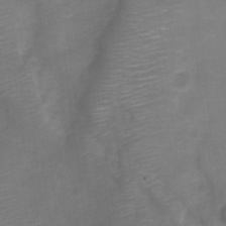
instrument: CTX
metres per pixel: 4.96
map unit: Nve
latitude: -21.4265
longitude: 106.7841
